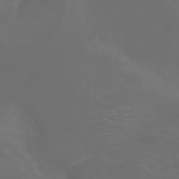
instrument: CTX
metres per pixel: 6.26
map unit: Aa
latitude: -7.1053
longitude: -72.8947
